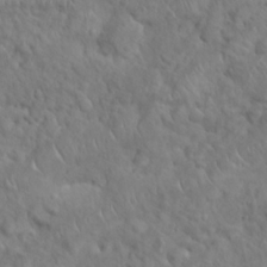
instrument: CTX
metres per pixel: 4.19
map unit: Nhu
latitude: 22.9703
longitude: -66.8191
